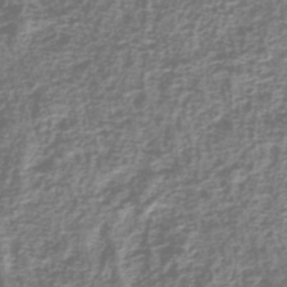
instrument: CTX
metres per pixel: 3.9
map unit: eHh
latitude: -43.2375
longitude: -33.1214
